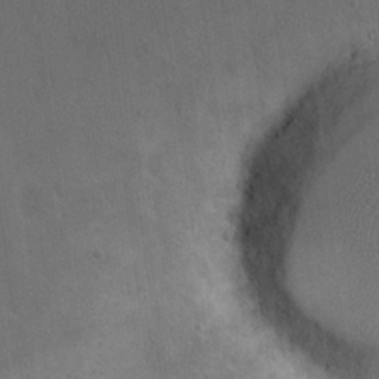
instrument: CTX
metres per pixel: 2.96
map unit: eHh
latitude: 18.8002
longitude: -65.6505
